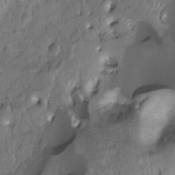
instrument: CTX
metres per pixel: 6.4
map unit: Hto
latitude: -7.5588
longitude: -44.5923
